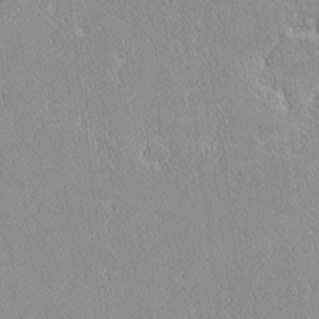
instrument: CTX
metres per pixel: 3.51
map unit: lHvf
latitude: -12.0661
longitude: -105.1404
